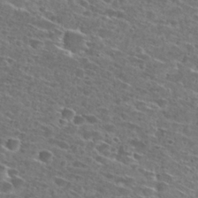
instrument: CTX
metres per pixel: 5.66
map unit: Hto
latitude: 27.5182
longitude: -46.5924
